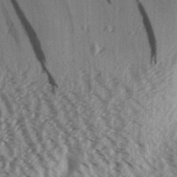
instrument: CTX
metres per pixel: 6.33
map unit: Aa
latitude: 31.7450
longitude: -137.2159
